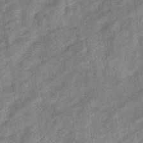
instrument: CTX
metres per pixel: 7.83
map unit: eHb
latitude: -38.4251
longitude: 79.0297
